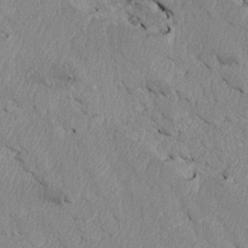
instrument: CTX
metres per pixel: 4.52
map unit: Htu
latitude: 3.7071
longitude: 152.8408
